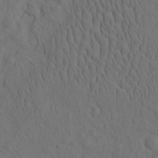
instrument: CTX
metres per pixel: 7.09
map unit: eHh
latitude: -2.1605
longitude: 17.9178
